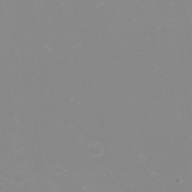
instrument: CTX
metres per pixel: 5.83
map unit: eHh
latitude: -4.3306
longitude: -76.5168
